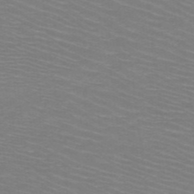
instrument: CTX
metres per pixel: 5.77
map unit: HNb
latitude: -48.3684
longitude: -45.4993
